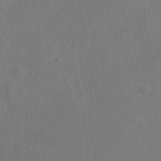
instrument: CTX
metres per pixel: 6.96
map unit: HNhu
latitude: -39.4455
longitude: 100.8974
